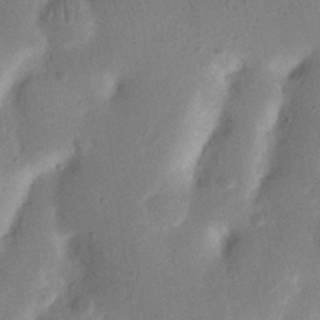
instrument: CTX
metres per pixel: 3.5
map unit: Nhu
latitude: 19.6127
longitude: -74.5168
